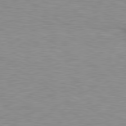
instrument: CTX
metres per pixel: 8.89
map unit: lApd
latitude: 79.4238
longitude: -87.8583
